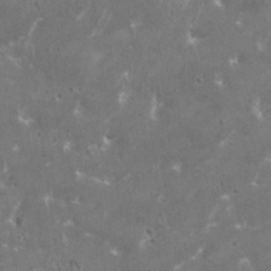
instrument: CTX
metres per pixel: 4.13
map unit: HNhu
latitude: 0.7435
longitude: 6.8030
